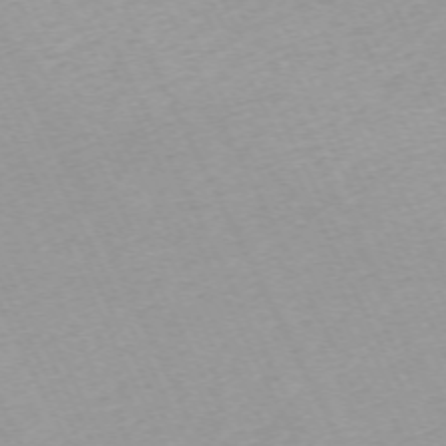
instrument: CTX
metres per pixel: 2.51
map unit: Hpe
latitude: -70.5952
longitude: 15.2565
